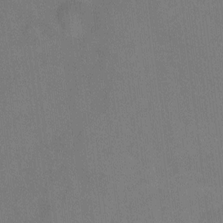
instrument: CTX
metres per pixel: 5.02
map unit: Hto
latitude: -0.4062
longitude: -33.5749
